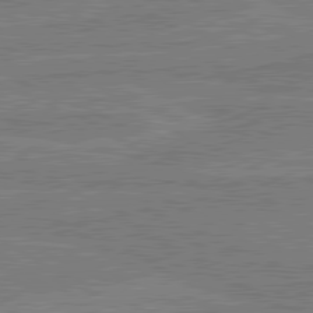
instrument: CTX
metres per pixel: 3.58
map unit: lApd
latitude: 80.4979
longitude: -174.8569
